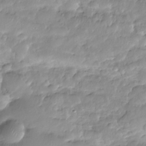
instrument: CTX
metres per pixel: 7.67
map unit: Nhe
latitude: -36.4629
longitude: -179.1592
